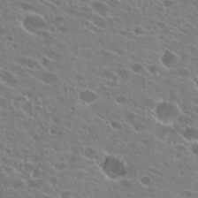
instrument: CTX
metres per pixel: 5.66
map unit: Hto
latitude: 24.9135
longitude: -42.9892
